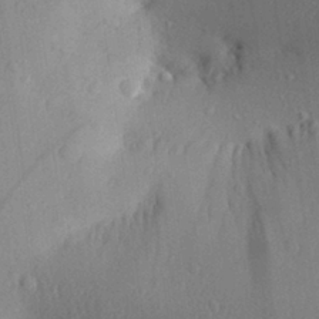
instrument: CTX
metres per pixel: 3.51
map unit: Aa
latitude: 27.4804
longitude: -143.0459
